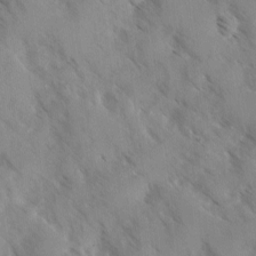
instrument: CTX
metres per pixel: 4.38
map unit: Ave
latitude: -0.4440
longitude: -111.3293
